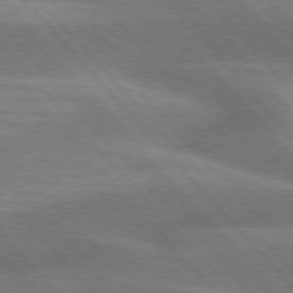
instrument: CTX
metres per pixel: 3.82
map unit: lApd
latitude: 76.2900
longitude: -62.4601
